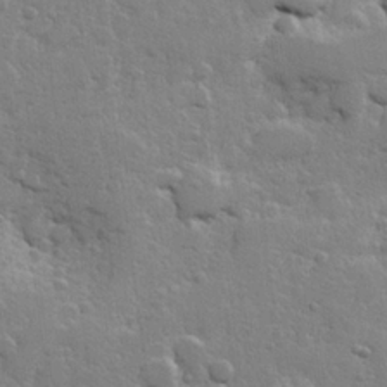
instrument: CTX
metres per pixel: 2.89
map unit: Hve
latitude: 25.6504
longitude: 148.8030
